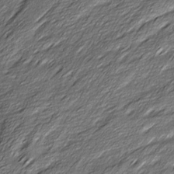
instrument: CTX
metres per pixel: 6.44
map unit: Ave
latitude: 16.3845
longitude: -136.3656
